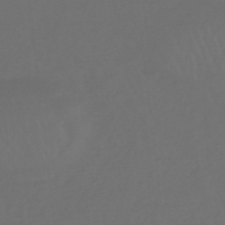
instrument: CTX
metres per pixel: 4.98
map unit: lHb
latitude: -47.6722
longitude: 65.5399
